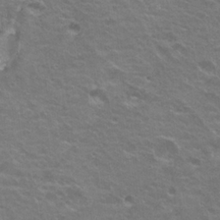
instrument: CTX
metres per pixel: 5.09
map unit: Hto
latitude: 23.1403
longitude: -31.1026
